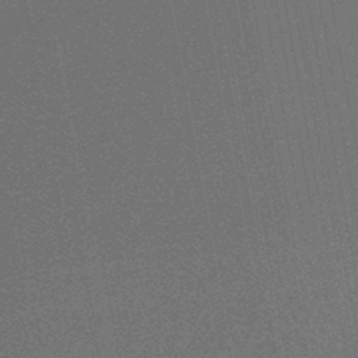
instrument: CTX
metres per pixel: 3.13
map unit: HNhu
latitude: -45.3321
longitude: 99.5966
